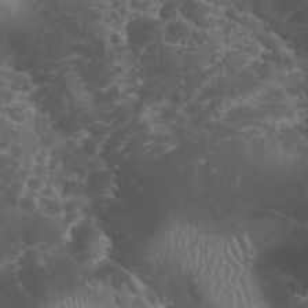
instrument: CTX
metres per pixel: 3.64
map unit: eHh
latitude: 32.2334
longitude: -62.4979
